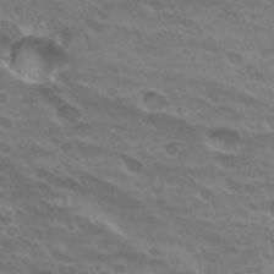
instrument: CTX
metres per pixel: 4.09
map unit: Hto
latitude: 32.5168
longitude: -46.6869
